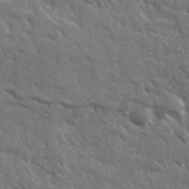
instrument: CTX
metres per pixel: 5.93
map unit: Ave
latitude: 17.1781
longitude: -130.6680
